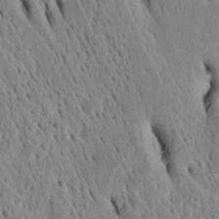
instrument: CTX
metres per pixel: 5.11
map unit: Htu
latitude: -4.0850
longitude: 151.3131
